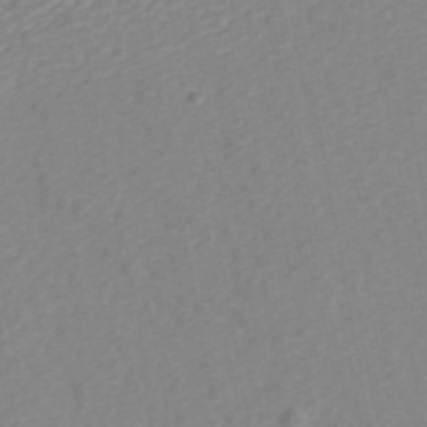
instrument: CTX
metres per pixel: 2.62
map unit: ANa
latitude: 44.9702
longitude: 24.3873
